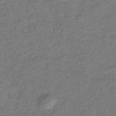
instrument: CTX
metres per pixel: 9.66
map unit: lHb
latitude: -37.6344
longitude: 70.2551
